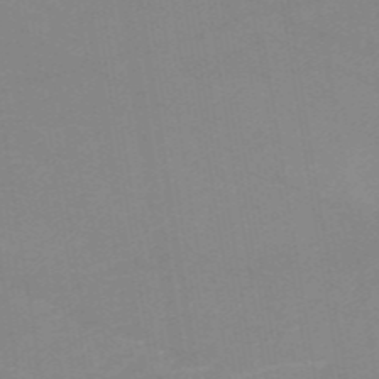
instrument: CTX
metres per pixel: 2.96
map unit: HNb
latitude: -54.2929
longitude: -48.5924
